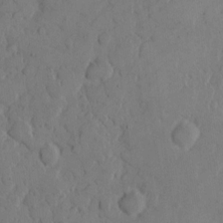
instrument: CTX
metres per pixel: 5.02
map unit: eHh
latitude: 9.3104
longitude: -64.7624
